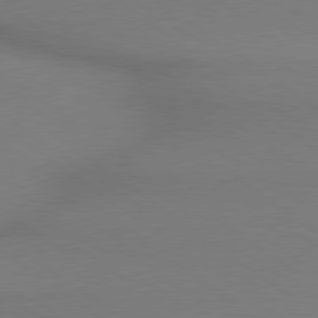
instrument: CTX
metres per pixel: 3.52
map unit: lApd
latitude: 79.1026
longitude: 178.8786
